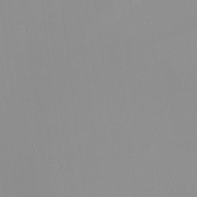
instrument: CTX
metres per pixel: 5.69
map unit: HNhu
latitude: -0.8219
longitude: -5.3859
